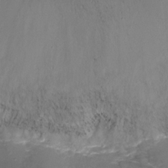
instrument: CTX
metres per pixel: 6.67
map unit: Nhu
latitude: -17.7100
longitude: -45.7260
